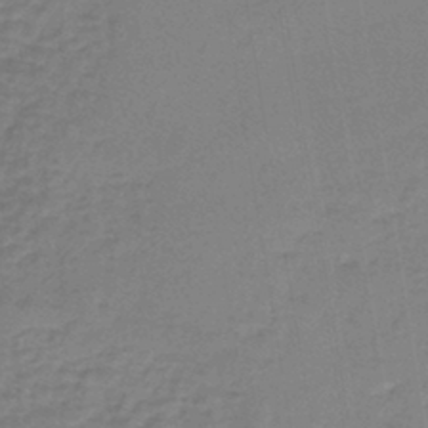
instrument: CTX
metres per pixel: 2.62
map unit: lHb
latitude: -42.5006
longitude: 59.8233
